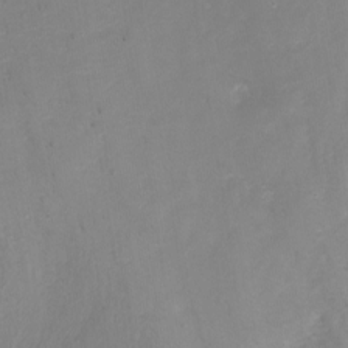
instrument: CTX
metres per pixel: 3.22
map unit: Nhu
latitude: -8.4251
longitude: -50.4601
